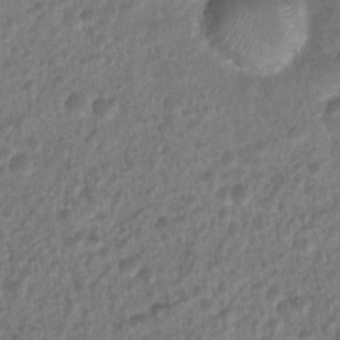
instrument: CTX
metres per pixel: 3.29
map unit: Nhu
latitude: 8.0255
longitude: -21.8773
